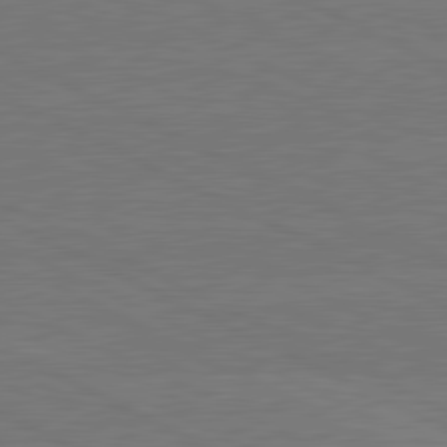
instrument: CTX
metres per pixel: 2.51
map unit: lApd
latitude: 81.0836
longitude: -127.9906
